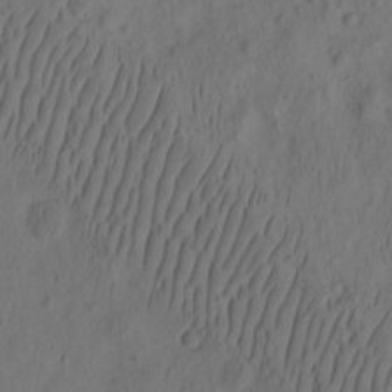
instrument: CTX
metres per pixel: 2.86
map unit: eHh
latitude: -2.3306
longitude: 16.6897
